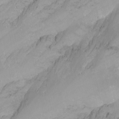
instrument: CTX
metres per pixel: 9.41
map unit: Nhu
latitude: -13.4077
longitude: -65.3671
